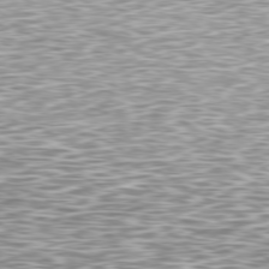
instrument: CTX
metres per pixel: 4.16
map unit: Ap
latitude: -79.7099
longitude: -71.7261
